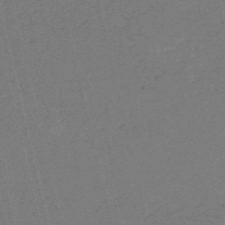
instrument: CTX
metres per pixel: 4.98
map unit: HNb
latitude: -55.4266
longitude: -39.4048
